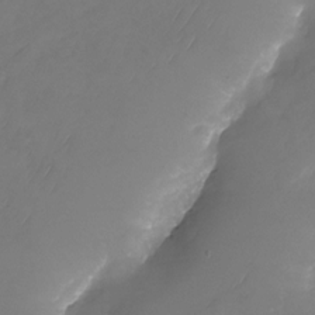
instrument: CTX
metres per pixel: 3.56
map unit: Nhu
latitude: -23.9745
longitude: -69.4993
